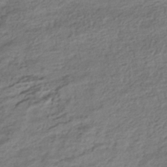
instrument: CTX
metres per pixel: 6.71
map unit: HNhu
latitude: -42.6518
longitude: 103.9556
